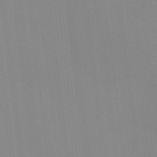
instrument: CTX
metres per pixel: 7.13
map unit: Ave
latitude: 3.3670
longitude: -112.9891
